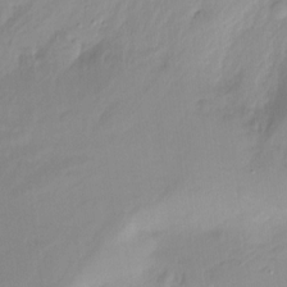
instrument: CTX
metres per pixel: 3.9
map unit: Htu
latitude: -14.8975
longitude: -45.4426
